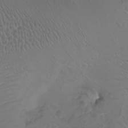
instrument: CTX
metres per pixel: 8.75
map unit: Nhu
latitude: -8.3684
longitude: -93.0836
